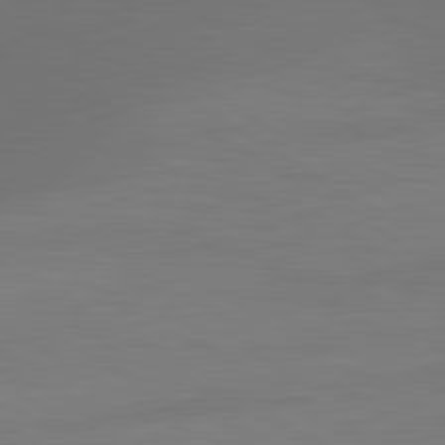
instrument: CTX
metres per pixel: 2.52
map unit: lApd
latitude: 80.8758
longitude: 160.3495
